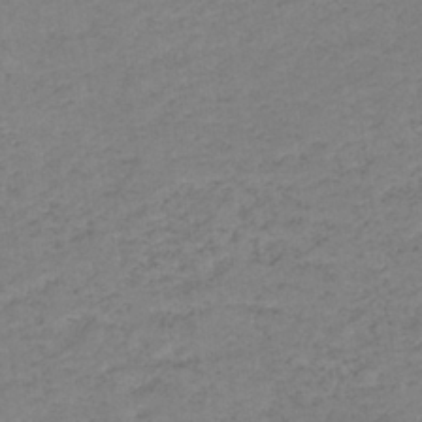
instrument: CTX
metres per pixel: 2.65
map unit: lHb
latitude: -34.2362
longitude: 68.8974
